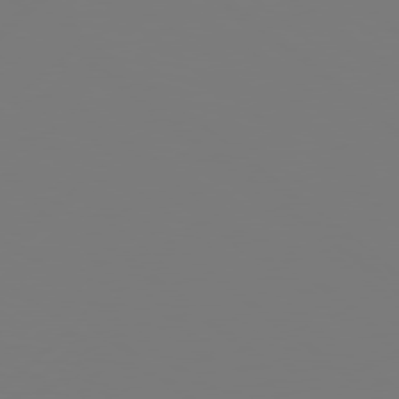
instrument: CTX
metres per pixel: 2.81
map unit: Hpe
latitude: 78.4412
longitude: 173.5966
